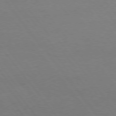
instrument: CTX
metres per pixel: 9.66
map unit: Hpe
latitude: 74.7813
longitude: -131.6127
